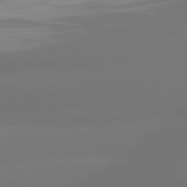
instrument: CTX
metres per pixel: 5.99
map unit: lApd
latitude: 81.3482
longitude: -164.6490
